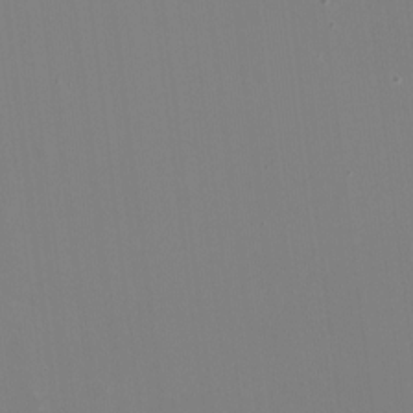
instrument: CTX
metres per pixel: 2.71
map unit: HNhu
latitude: -1.9179
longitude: -5.2159
